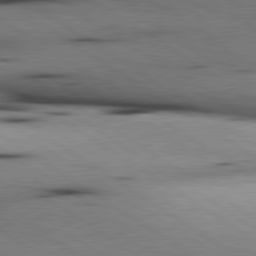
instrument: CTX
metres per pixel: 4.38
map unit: lApd
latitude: 80.2522
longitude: 161.8800
